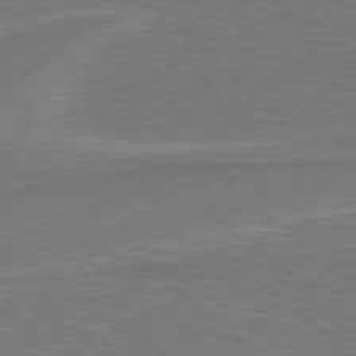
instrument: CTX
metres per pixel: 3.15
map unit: Hpe
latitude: 78.4979
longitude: -152.5168
